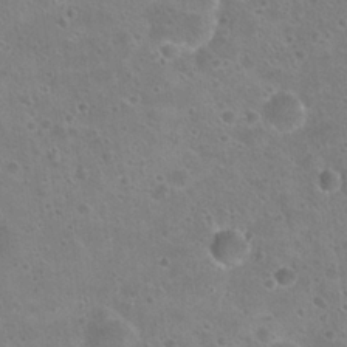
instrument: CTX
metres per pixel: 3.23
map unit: Hto
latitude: 23.1403
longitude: -48.5168
